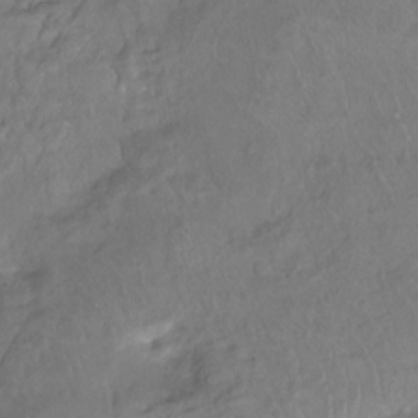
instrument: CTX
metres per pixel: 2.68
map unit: Hto
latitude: -14.0472
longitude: -43.8206
